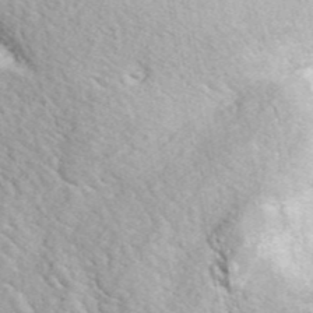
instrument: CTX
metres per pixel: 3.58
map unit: ANa
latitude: 44.7624
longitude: 20.9163
